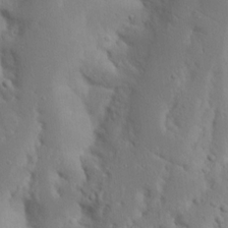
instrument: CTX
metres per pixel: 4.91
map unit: Nhu
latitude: 18.6112
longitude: -73.6316
